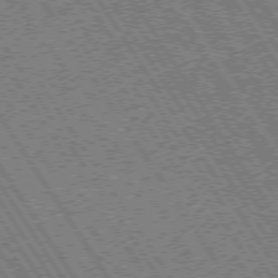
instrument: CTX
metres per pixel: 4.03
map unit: Hpe
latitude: 73.8773
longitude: -141.1214
